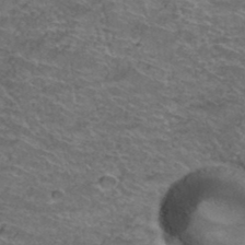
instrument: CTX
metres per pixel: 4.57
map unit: Hto
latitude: 38.5735
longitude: -42.9703
